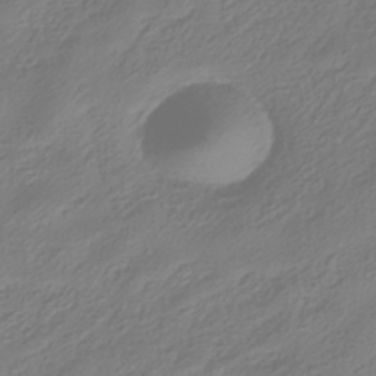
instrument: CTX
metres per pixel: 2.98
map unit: HNhu
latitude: -39.2943
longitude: 100.6140
